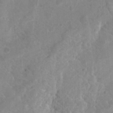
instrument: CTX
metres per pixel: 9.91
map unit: eHh
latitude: 0.9136
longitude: -55.9150
